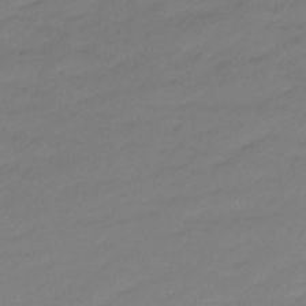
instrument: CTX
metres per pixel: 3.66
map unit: lHb
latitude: -42.5762
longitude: 58.3495
